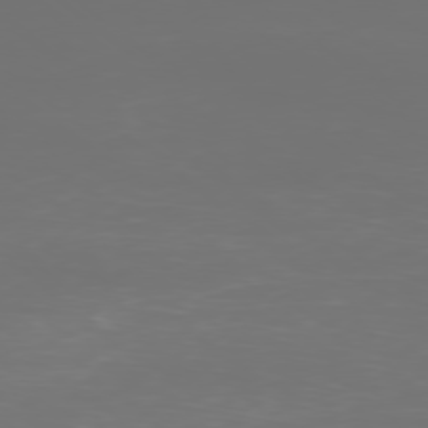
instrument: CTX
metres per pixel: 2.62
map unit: Ap
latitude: -78.4440
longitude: -97.4993
